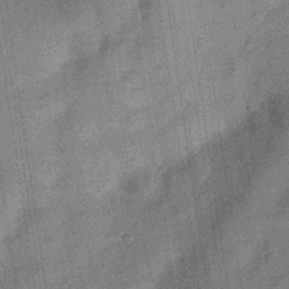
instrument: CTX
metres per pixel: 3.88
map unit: Hve
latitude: -28.8597
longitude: 94.0850
